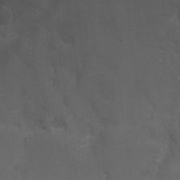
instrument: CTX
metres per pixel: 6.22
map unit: Nhu
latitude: 26.4979
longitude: -50.4412
